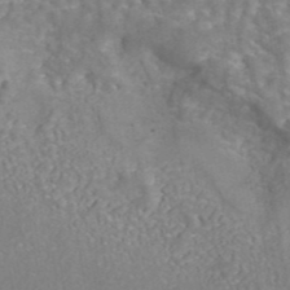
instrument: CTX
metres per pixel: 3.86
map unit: eAb
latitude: 43.2537
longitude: 106.1795
